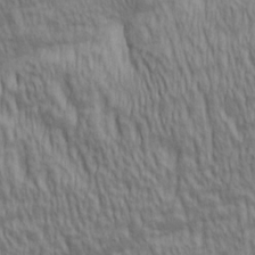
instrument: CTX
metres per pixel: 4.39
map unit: lAa
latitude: 5.2915
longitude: -115.5371
